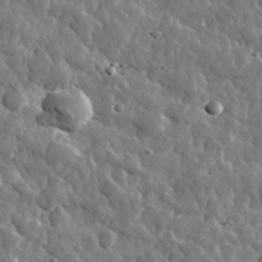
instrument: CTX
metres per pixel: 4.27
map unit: lHvf
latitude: 35.1214
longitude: -87.9717
